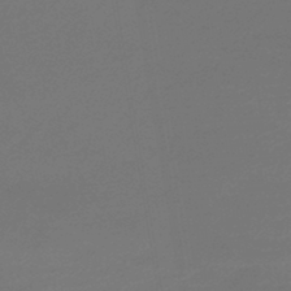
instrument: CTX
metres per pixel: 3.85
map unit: lHb
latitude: -45.6155
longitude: 60.3495
